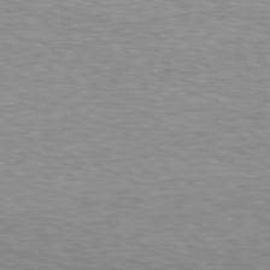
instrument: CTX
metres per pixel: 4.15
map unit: Hpe
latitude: 78.5735
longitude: -167.6505
